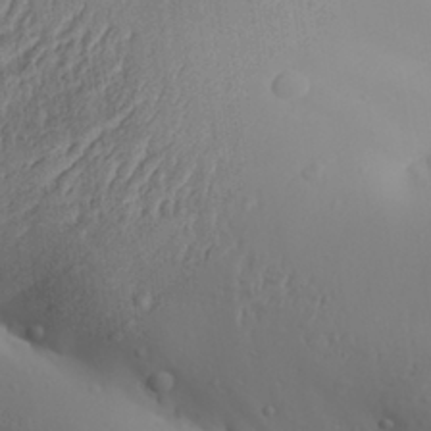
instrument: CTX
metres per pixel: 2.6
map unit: Aa
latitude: 30.0822
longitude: -132.7057
